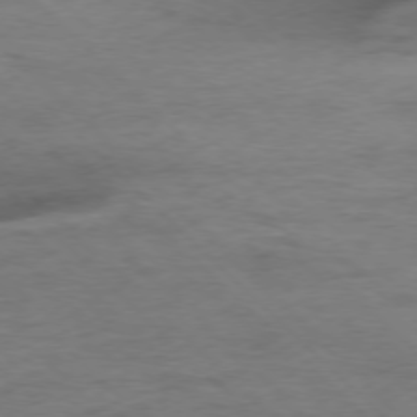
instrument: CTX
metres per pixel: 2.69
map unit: Ap
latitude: -77.5588
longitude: -88.7813
